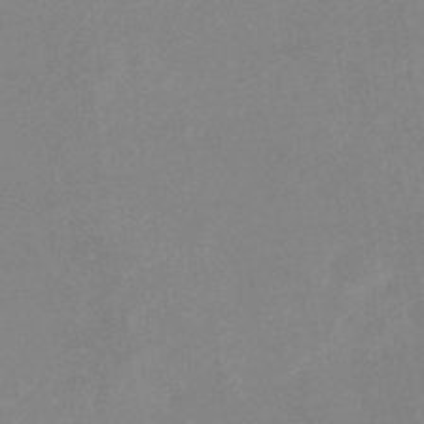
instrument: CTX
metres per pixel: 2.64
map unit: eHb
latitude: -36.3684
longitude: 73.7477
